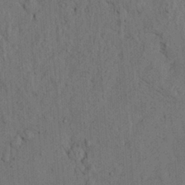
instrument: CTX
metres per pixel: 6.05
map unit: Ave
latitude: 23.8961
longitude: -133.9717
